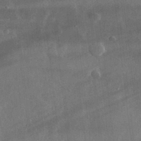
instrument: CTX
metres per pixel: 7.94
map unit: lHvf
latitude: 32.8191
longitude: -90.9892
